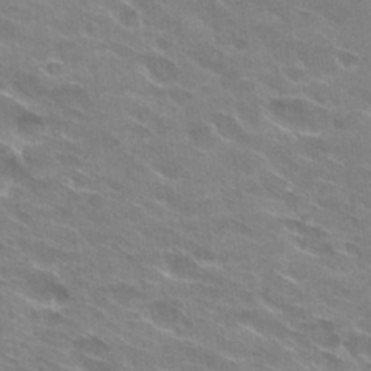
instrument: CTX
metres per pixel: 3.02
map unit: Hto
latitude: 29.7260
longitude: -43.0081
